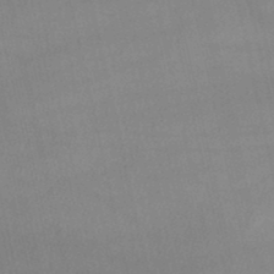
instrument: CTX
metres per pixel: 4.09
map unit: lHb
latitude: -48.0472
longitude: 70.5952
